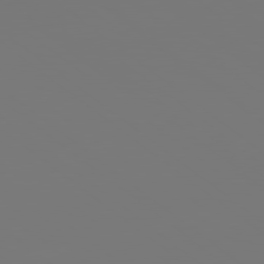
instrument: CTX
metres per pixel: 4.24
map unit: Hpe
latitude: 78.6869
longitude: -175.1592
